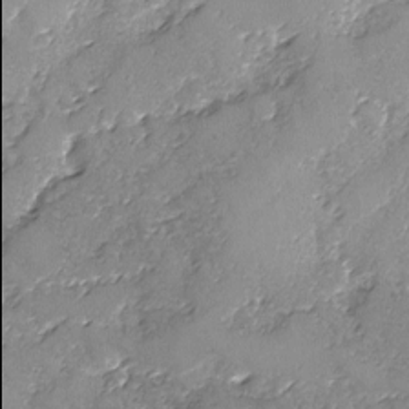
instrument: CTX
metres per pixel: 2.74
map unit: Ave
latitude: -8.4440
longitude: -117.9906
